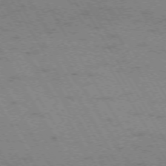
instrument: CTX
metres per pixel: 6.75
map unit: Hpe
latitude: -73.8989
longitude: 3.1998
